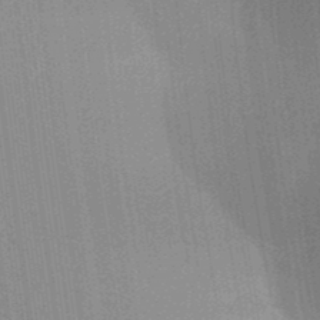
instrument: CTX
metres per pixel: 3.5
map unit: Aa
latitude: 32.0822
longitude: -143.2348
